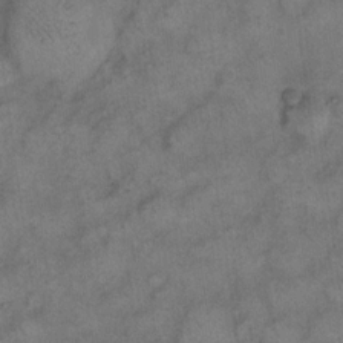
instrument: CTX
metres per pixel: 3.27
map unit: eHh
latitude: 14.1389
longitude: -65.0080
